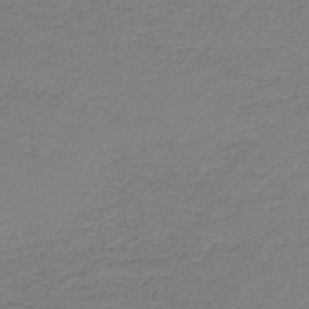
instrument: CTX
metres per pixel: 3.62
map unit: HNb
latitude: -42.4817
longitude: 49.5210
